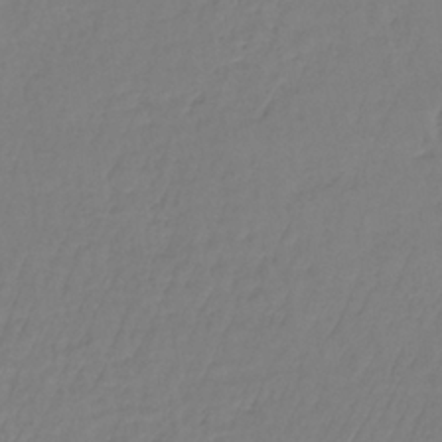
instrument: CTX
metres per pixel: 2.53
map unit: lHb
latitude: -35.0864
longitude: 64.3684
